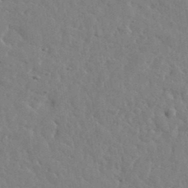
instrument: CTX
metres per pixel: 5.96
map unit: lHvf
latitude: 35.7449
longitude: -87.2726
